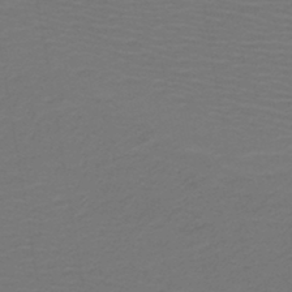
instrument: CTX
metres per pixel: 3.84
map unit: lHb
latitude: -43.5588
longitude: 52.9352
